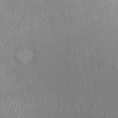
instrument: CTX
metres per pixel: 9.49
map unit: Nhu
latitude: 11.8395
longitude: -27.5560
